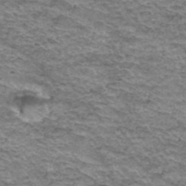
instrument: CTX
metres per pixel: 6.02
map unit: Hto
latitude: 37.2915
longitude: -42.9703
